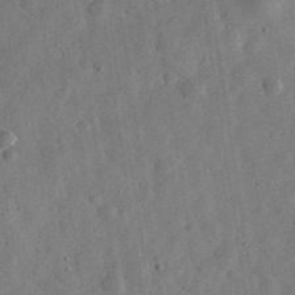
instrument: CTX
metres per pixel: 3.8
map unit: eHh
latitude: 31.1404
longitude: -75.8205
